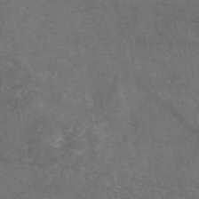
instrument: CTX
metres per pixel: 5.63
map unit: eAb
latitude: 47.1026
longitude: 111.1620
